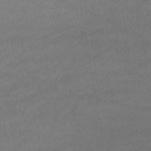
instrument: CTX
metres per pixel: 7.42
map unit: lHb
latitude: -45.8989
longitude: 67.5399
